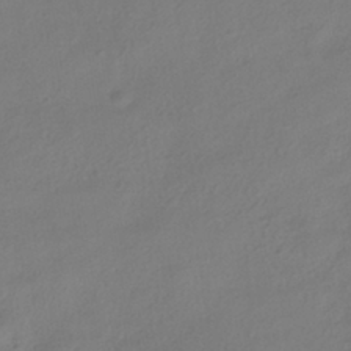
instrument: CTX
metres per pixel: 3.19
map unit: HNhu
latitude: -39.2565
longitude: 95.3887
